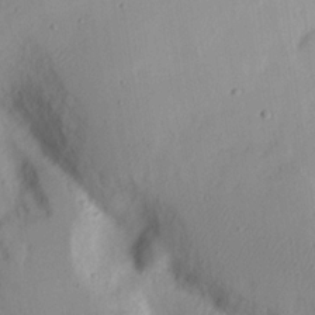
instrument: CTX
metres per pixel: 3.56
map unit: Nhu
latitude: 16.6868
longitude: -73.8584
